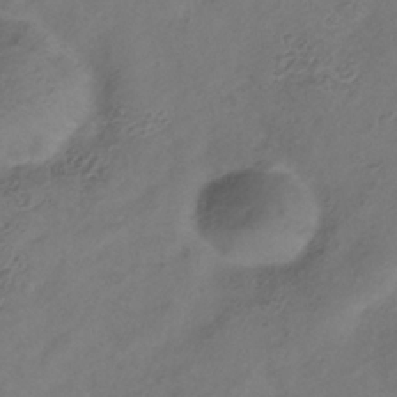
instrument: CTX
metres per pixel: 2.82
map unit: Hve
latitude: -35.3132
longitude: 88.7085
